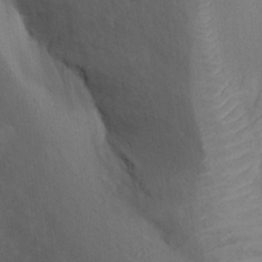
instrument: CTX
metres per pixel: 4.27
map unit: Ht
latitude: 12.8191
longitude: -41.4048
